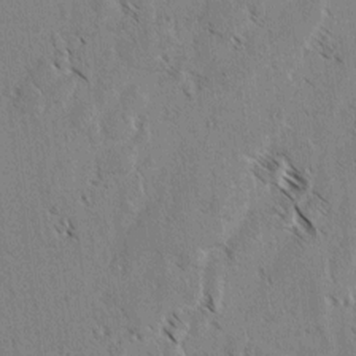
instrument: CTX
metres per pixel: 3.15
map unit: lAvf
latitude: -4.2928
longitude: -113.7638
